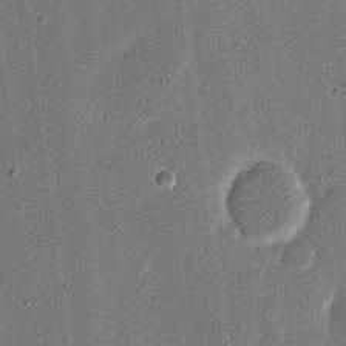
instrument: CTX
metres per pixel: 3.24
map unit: eHh
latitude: 16.5357
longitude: -70.5357
